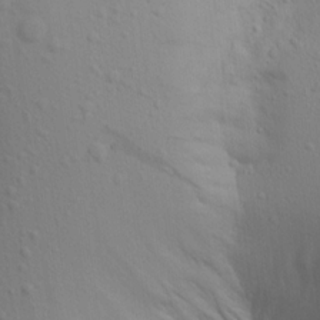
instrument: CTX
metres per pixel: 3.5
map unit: Aa
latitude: 16.1767
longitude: -143.6505
